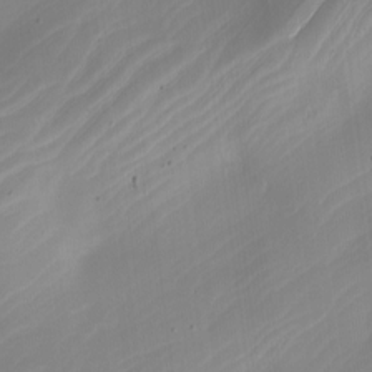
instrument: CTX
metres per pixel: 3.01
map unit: Nhe
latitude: -19.5588
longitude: 144.2173
